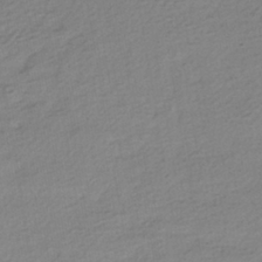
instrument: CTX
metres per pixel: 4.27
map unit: HNhu
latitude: -41.2754
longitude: 95.2187
